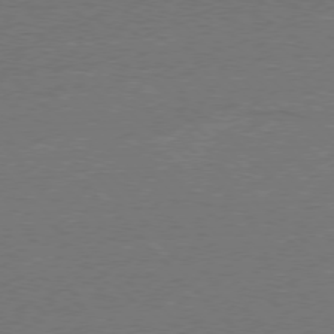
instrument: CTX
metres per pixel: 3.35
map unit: Ap
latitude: -78.4251
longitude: -62.6869
